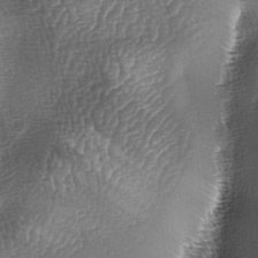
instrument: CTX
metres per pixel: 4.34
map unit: lAa
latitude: -5.7099
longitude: -127.3860
